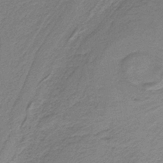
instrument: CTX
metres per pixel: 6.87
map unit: HNb
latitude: -36.9541
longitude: 54.4440
